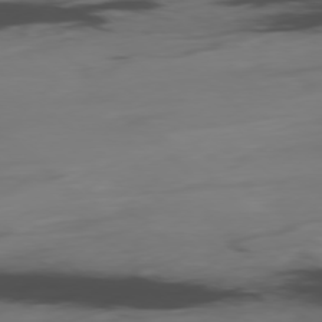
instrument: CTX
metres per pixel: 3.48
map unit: Hpe
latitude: -78.5573
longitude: -20.3279
